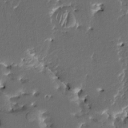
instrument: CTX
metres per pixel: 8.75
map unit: HNhu
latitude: 5.5938
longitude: -5.8583
